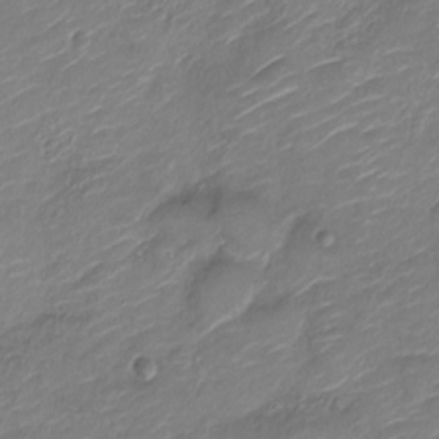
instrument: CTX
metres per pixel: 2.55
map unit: Nve
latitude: -17.6722
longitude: 107.3132
